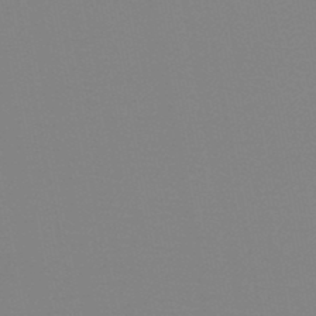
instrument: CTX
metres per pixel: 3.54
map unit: HNb
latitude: -46.3684
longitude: -43.1781
